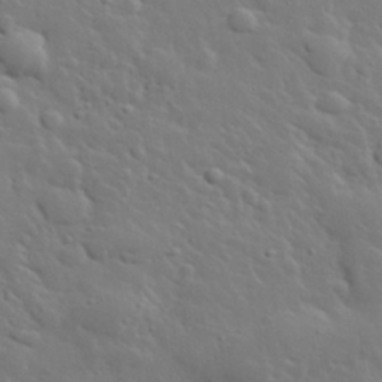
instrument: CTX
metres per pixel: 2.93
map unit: lHvf
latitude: 33.8583
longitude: -82.2144
